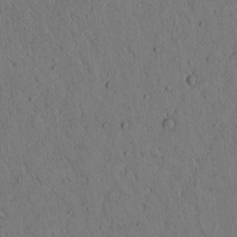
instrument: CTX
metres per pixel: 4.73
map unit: lAvf
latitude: 4.4790
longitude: 159.3698
